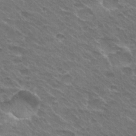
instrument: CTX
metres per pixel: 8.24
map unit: Hto
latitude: 30.7247
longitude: -43.2915
